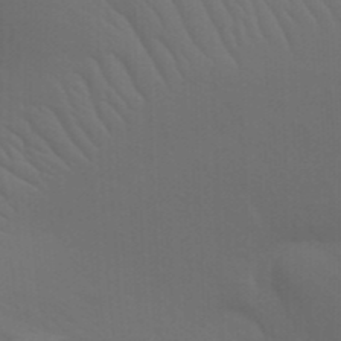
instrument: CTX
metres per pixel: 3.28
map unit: Nhu
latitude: 21.7450
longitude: -73.0081
